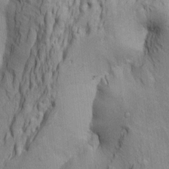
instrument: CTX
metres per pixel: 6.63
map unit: Htu
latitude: -5.8989
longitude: 151.5021
